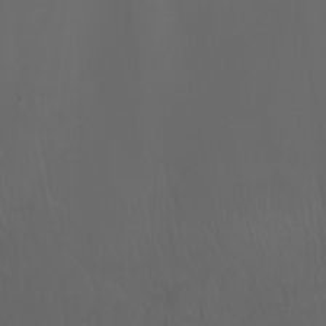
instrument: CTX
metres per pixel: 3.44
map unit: Nhu
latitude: -7.3509
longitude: -81.4615
